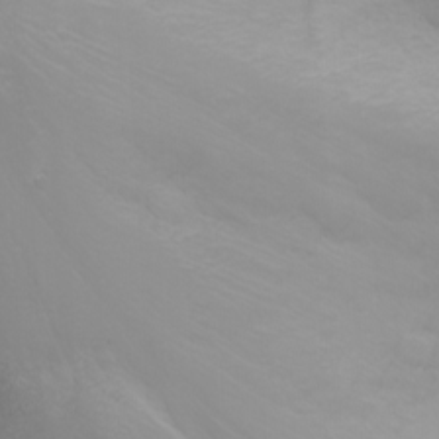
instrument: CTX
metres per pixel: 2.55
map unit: Nhu
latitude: -1.8234
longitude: -75.0458
